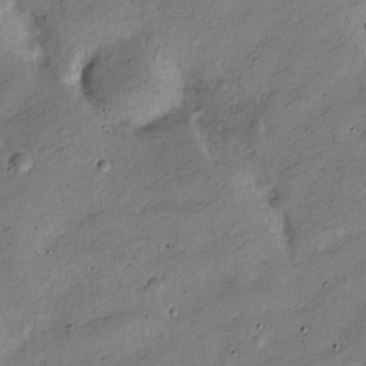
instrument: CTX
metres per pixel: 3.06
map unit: Nve
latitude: -25.5210
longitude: 106.3496
